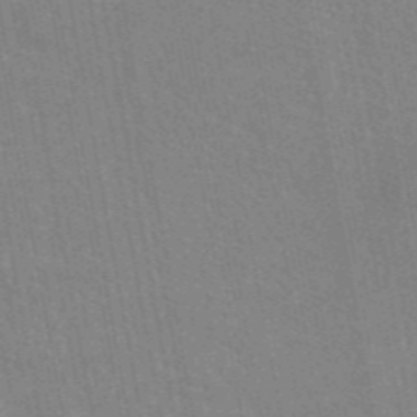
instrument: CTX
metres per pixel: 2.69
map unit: eAb
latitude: 45.4615
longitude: 122.2929
